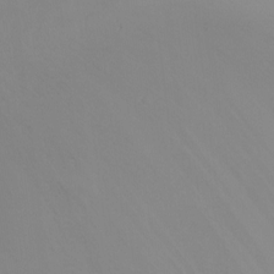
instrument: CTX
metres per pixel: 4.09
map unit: Ht
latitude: -5.3698
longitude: -28.0633
